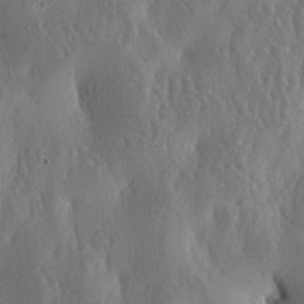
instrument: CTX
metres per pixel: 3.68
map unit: lAa
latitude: -7.4265
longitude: -128.8569
